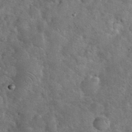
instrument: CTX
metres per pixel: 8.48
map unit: eHh
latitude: 36.6302
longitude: -65.1403
